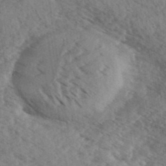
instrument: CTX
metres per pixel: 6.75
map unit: eHh
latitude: 35.3103
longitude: -140.1577
